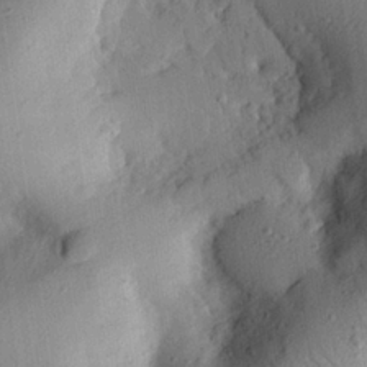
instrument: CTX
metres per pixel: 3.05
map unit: eHh
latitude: 26.1389
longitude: -76.2900
